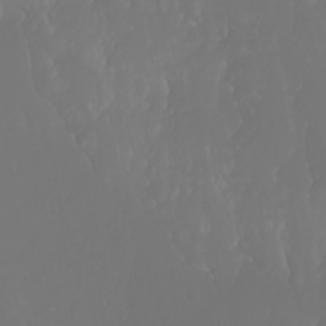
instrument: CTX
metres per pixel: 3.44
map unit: Htu
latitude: -6.0283
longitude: -69.8205
